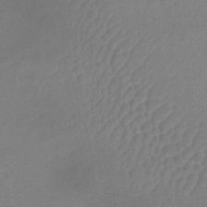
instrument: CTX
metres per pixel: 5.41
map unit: lHb
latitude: -36.4062
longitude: 69.2376
